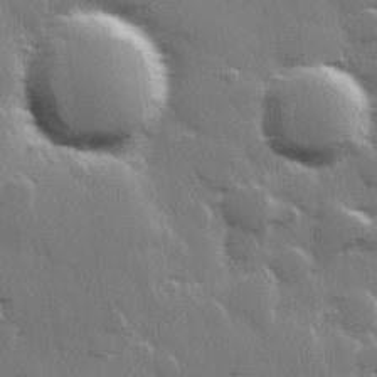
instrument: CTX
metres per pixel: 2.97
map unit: Hve
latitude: 28.1578
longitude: 148.4629
